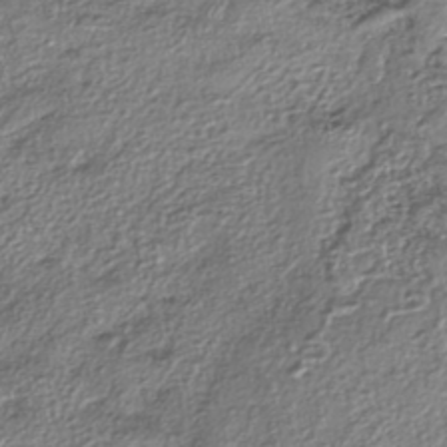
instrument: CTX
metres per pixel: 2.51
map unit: eHh
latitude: -42.5195
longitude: 123.0676
